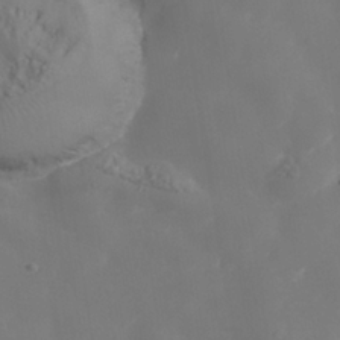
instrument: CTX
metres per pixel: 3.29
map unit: Nhe
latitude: -36.9352
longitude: -90.8569
